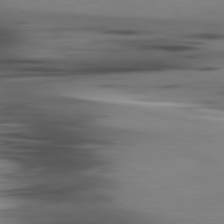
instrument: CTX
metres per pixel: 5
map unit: lApd
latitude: 80.2522
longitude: -121.9150
